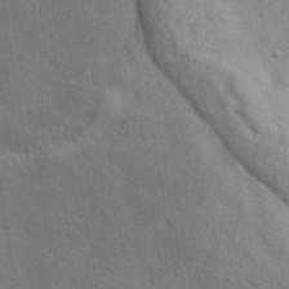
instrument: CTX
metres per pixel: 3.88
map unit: eAb
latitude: 40.8002
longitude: 103.8611
